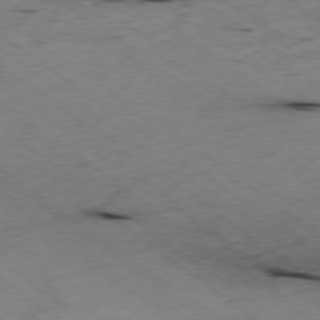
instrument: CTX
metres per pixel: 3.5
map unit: Hpe
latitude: -78.1039
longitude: -21.8961
